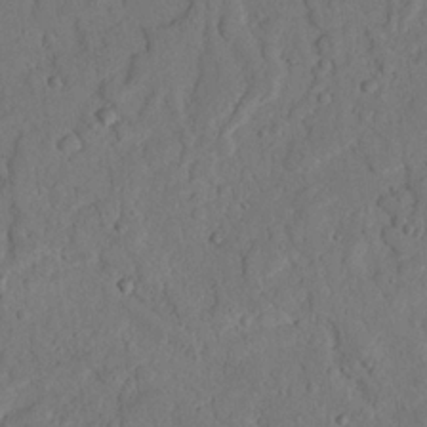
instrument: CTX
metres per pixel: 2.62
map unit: Nhu
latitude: 20.6680
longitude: -77.5371
